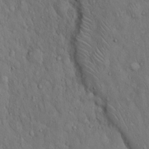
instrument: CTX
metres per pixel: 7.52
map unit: Hto
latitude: 15.4427
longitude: -57.9717
